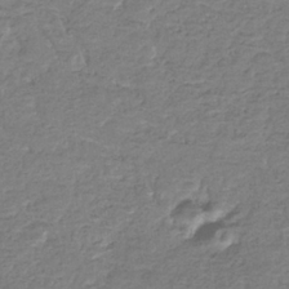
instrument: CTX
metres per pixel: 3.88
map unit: eHb
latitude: -34.9920
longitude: 77.5210
